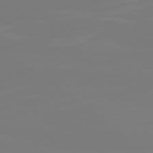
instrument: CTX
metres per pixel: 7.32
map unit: lApd
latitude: 79.2348
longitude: -174.9514
